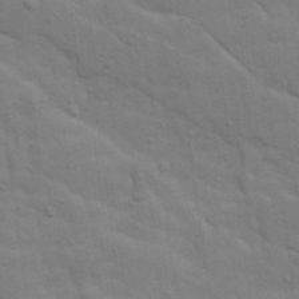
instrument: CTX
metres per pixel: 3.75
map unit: Ave
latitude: 15.7639
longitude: -129.4048
